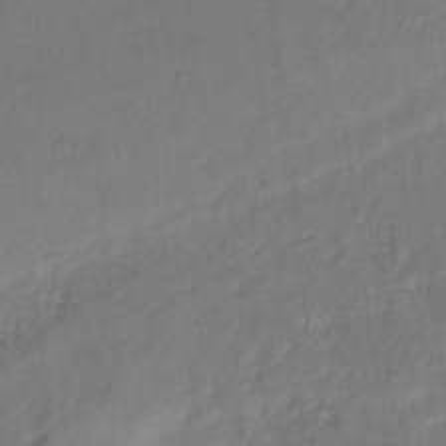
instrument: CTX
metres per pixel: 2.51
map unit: Hto
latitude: 7.4615
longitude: -61.1970
